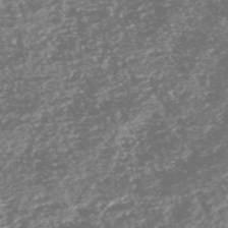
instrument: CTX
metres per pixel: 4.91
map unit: HNhu
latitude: -48.0472
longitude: 31.3887
